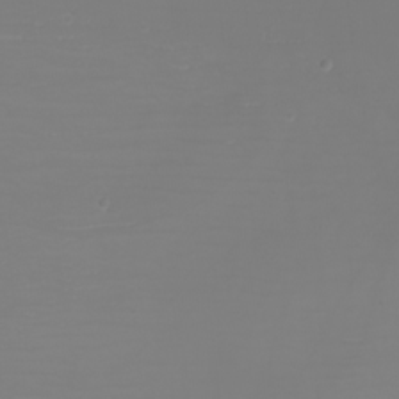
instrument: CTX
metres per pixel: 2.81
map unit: eHh
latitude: -6.0661
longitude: -83.8016
